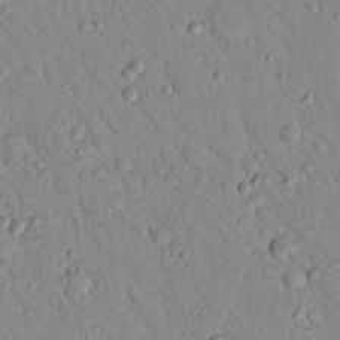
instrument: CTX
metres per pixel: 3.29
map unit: Nhu
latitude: 23.1781
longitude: -75.7450
